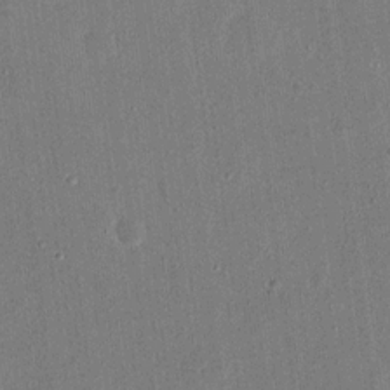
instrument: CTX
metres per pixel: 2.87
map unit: eHh
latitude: 15.9717
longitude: -70.4790
